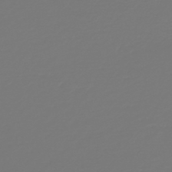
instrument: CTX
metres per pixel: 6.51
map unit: HNb
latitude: -46.7652
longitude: 56.4251
